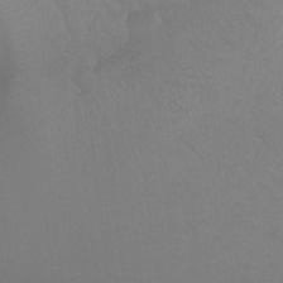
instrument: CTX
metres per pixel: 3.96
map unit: Ht
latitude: -15.1243
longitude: -43.9906
